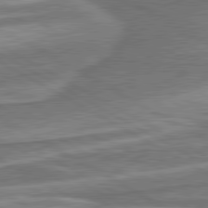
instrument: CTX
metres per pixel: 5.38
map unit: lApd
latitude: 80.5357
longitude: -178.3468
